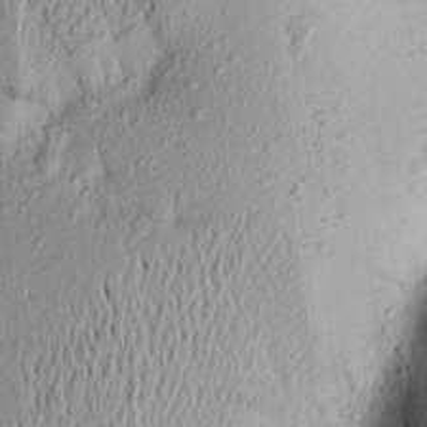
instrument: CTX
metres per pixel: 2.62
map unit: Aa
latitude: 18.3467
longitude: -148.7246
